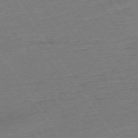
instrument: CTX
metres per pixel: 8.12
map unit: Ap
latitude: -74.2740
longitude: -83.2725
